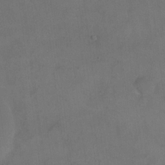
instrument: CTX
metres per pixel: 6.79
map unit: eHh
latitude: 18.6490
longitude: -64.9514
